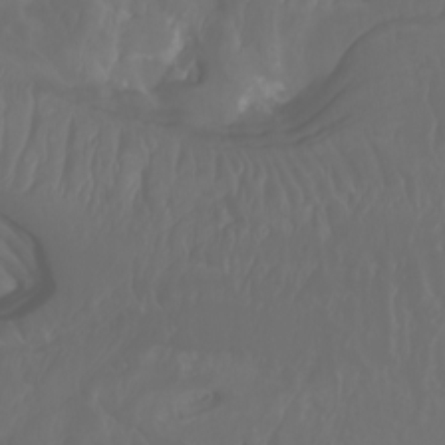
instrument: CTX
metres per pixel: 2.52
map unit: Nhu
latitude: -8.0472
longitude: -81.8583
